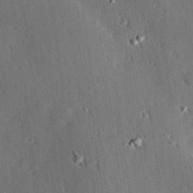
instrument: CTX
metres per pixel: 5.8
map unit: Hve
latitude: 25.1403
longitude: -92.9135
